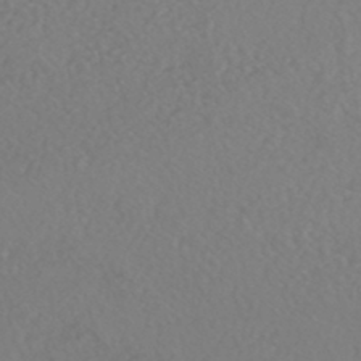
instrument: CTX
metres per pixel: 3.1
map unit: HNhu
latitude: -47.0675
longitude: 104.3495
